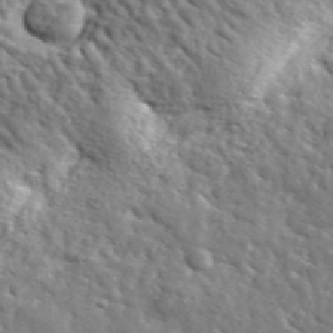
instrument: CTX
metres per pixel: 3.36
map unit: lHvf
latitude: 36.1200
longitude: -86.8758
